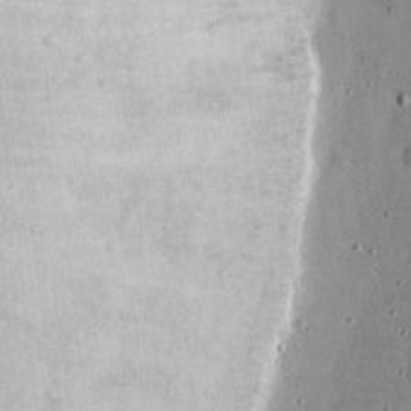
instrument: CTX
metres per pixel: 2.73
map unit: Nhu
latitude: 18.1011
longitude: -74.6113
